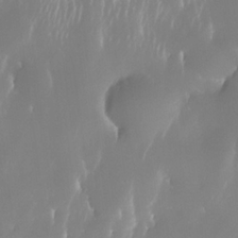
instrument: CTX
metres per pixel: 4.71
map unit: Nhe
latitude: -35.1242
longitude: -131.3860
